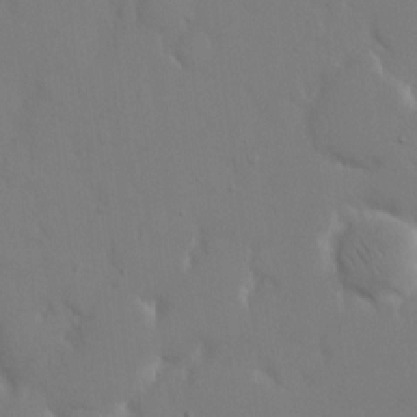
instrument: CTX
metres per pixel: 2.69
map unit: eHh
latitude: 14.6869
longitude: -71.5560
